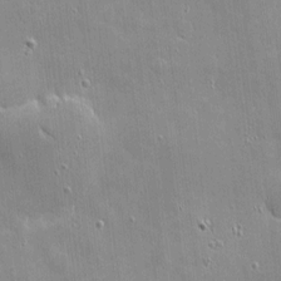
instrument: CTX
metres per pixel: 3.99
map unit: eHh
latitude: 4.0255
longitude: -70.4979
